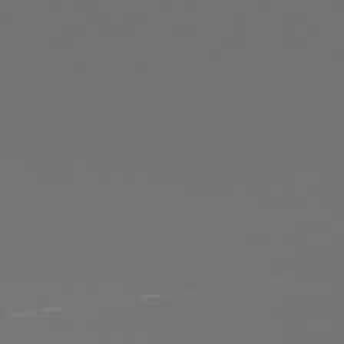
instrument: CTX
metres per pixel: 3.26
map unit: Ap
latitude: -75.6533
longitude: -76.2900
